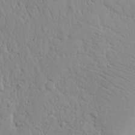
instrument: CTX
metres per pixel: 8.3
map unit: eHh
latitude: 15.0648
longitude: -71.5938
